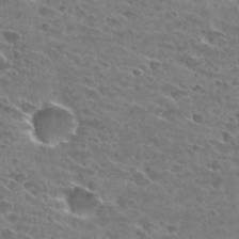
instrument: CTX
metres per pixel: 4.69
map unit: Hto
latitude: 29.7827
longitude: -44.8758
